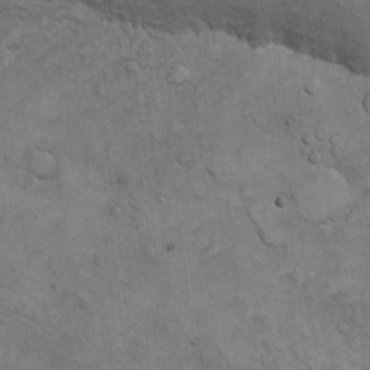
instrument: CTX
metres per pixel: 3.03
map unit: eHh
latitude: -8.7274
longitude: -68.8002
